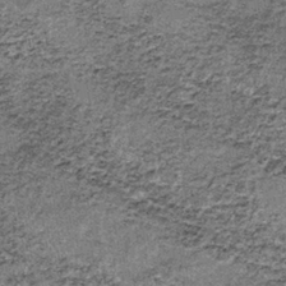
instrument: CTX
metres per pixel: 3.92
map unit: lHb
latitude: -37.7477
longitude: 66.9164
